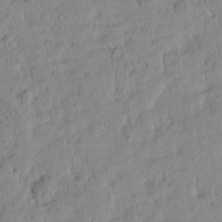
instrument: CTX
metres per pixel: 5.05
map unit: Htu
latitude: -4.7274
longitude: 173.8422
